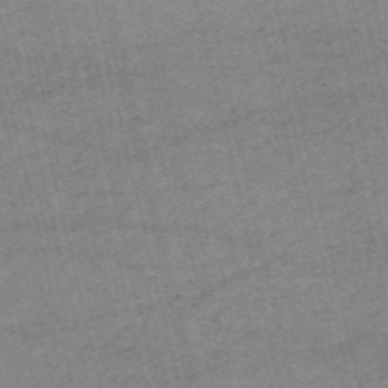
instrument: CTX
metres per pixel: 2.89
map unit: HNb
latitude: -53.5210
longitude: -40.7246
